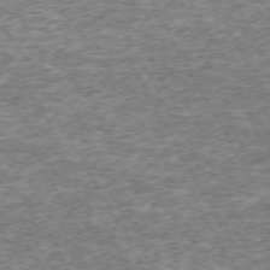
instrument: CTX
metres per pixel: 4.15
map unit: Hpe
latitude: -71.5777
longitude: 13.3510
